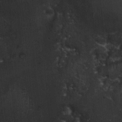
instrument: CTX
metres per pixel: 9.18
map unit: Nhu
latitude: -1.1432
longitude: -15.0459
